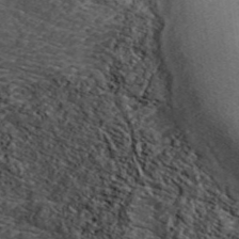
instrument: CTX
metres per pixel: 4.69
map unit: ANa
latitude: 44.3656
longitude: 45.7478
